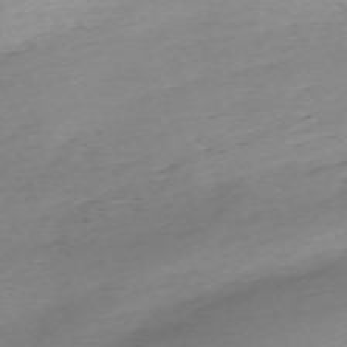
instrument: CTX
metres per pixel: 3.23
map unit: Nhu
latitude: -67.8800
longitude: 39.5966
